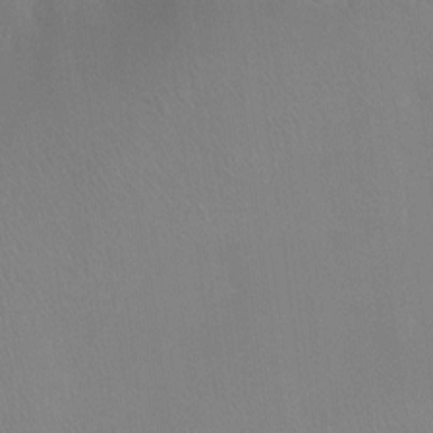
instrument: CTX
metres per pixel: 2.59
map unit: Ht
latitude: -4.6518
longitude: -25.5371
